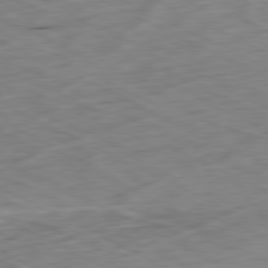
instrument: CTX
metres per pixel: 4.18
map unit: Ap
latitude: -80.8975
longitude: -69.6316
